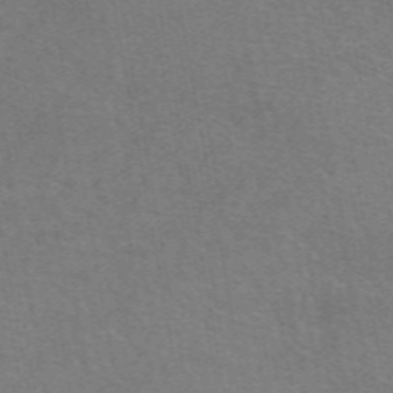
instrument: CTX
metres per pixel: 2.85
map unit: eAb
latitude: 50.5167
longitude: 105.4832
